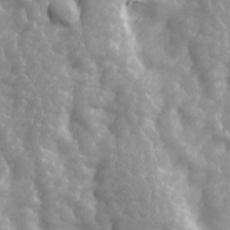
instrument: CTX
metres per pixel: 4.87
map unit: Ave
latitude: 13.7072
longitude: -104.9892
